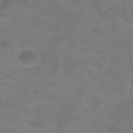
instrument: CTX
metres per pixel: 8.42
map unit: ANa
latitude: -37.1620
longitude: 95.7855
